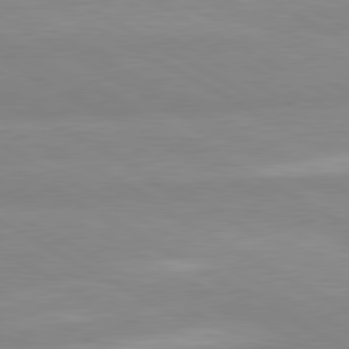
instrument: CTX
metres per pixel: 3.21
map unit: lApd
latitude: 80.8569
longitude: -179.0270
